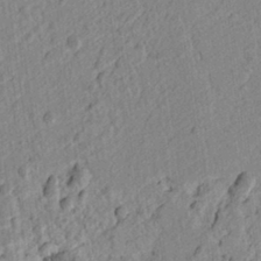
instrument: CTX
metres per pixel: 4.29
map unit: lAvf
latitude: 6.8002
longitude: 165.8801
